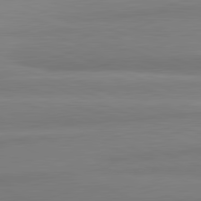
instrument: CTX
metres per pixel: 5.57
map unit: lApd
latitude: 82.1577
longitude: 172.5574
